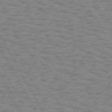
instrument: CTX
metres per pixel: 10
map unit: Hpe
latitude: 73.8584
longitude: -135.1025
